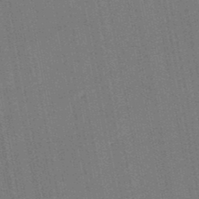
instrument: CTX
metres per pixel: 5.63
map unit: lHb
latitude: -47.1242
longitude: 70.6708
